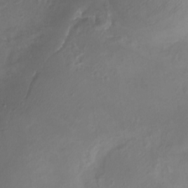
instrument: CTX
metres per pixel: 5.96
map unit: eHh
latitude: -5.7288
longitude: -77.7071
